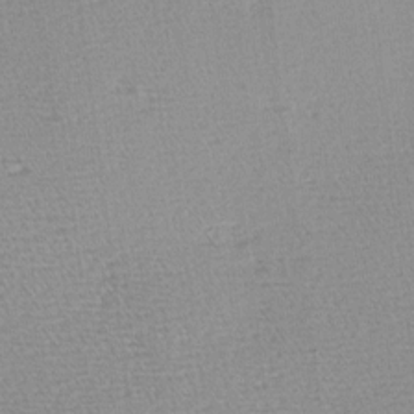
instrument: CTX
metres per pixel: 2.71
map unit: Hve
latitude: 2.8947
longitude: -122.2522
